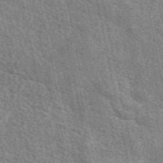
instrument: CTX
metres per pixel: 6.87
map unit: eAb
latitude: 50.4223
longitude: 112.4440
